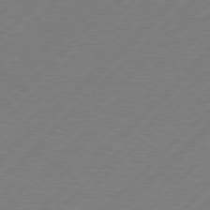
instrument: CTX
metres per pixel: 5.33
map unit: lApd
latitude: 77.6127
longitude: -58.9892
